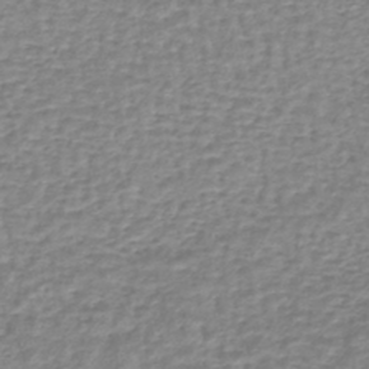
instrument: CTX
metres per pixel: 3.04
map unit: lHb
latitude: -42.3684
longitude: 70.8597
